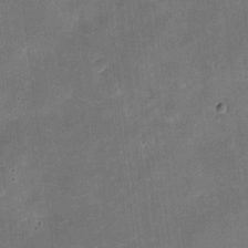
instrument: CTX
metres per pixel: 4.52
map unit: eHh
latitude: 4.4601
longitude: -66.5734
